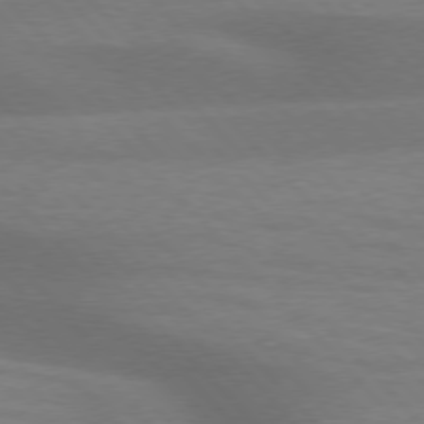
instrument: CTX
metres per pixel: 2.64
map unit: lApd
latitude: 76.4034
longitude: -59.5371
